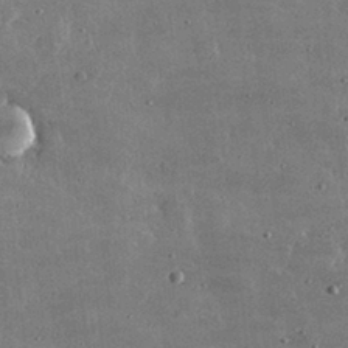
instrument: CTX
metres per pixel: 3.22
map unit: lHvf
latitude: 32.5357
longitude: -90.8569
